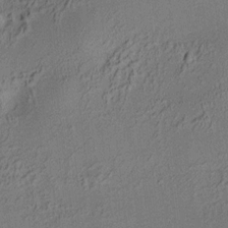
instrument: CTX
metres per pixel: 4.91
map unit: HNhu
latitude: 7.8583
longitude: 15.4644
